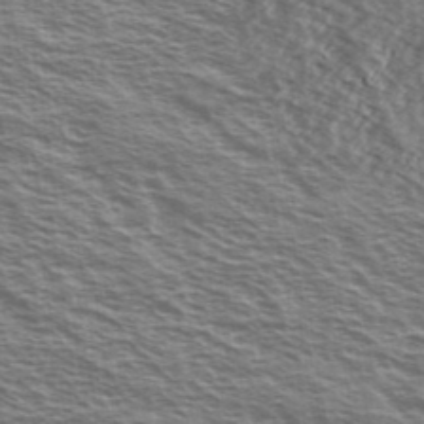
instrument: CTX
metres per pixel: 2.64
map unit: Ave
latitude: 38.5735
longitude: -110.2145
